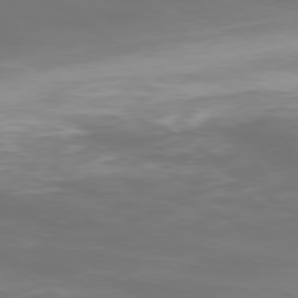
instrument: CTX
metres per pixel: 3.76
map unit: Ap
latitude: -78.4440
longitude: -94.6680
